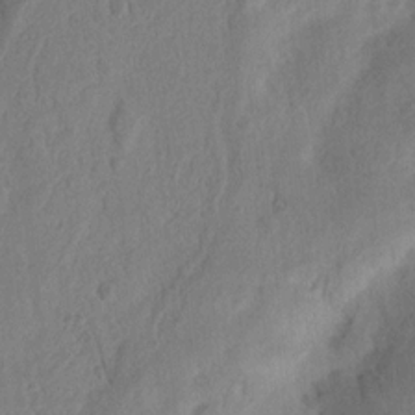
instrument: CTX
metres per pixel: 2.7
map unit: Ht
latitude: 13.9717
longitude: -74.9136
